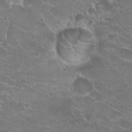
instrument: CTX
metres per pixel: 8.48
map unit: Hto
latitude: 23.3482
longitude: -41.5938
